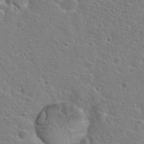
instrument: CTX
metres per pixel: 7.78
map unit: Hto
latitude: 25.7638
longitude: -48.0444
